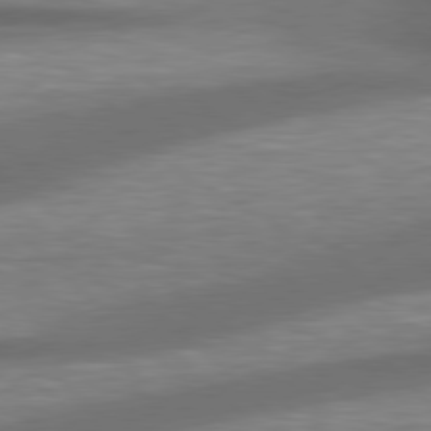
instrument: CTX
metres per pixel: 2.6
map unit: lApd
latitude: 79.1214
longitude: -115.8394
